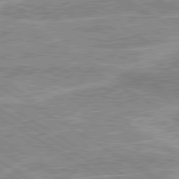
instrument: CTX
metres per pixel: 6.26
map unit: lApd
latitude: 80.5924
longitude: 143.7855
